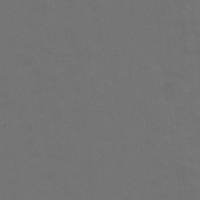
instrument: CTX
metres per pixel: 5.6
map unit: Hto
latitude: 4.4034
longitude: -32.6679
